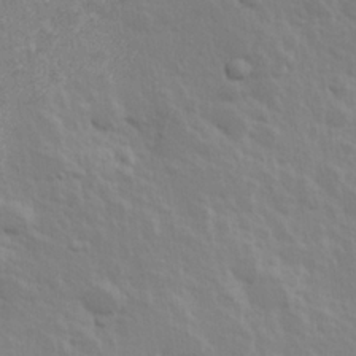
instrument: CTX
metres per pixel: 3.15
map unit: Hve
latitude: 24.9324
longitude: 145.3132
